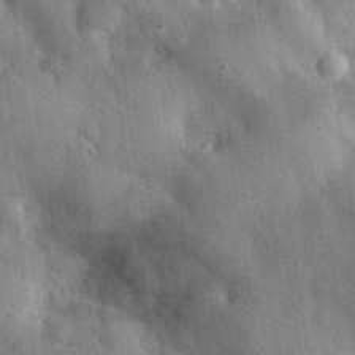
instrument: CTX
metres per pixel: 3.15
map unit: eHh
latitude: 31.1215
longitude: -72.7625
